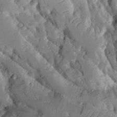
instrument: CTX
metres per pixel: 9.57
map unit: Aa
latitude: 9.8961
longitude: -126.4034
